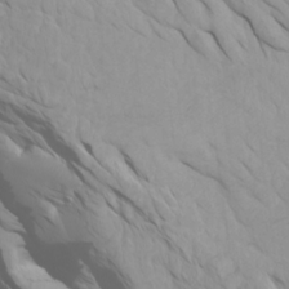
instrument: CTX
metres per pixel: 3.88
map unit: Htu
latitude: -4.0850
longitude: -74.1578
